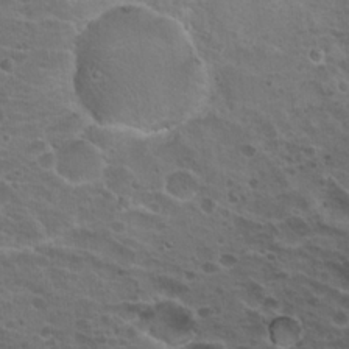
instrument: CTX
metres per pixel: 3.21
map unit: Hto
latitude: 19.1970
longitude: -32.1389
